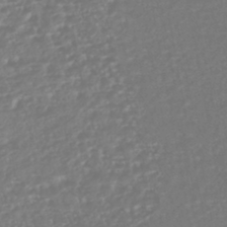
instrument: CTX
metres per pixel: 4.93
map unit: HNhu
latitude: -46.6896
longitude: 105.4832
